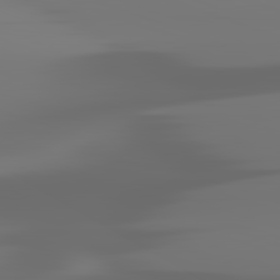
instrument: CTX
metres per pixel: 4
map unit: lApd
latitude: 82.3467
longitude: -145.7260
